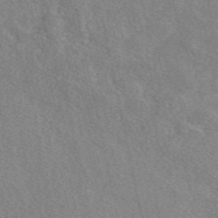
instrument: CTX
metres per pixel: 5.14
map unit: eAb
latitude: 48.6113
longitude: 112.7274
